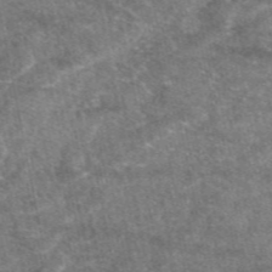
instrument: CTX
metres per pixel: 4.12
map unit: eAb
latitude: 47.4805
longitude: 118.2362
